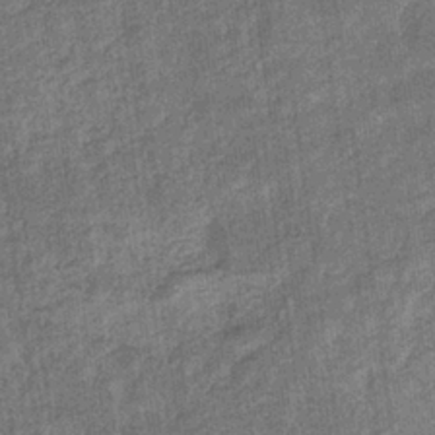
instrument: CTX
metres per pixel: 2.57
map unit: eHb
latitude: -36.0472
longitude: 80.1228
